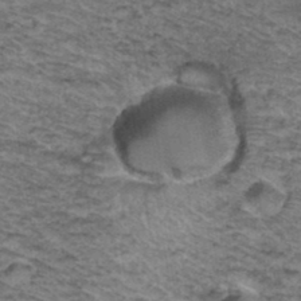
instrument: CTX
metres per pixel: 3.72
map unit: Hto
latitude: 37.5371
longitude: -46.4790
